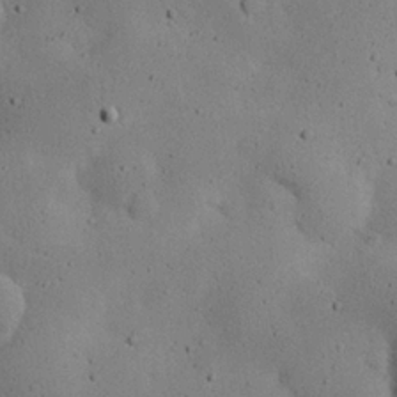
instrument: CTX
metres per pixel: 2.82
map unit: eHh
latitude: 24.7057
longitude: -72.4223
